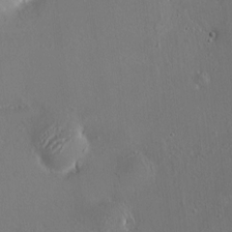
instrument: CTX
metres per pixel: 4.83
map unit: HNhu
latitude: 6.6490
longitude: 6.2739
